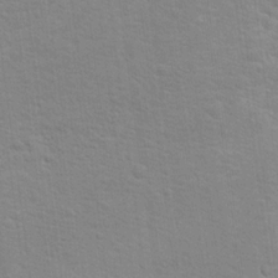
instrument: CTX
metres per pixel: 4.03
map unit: Hto
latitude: 16.2334
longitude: -38.4034
